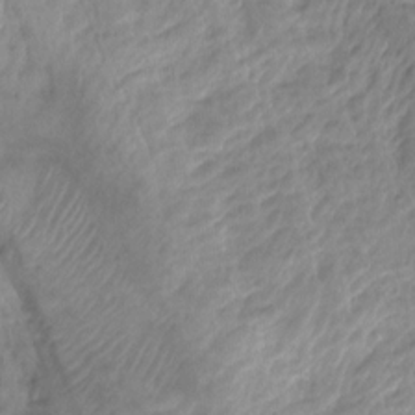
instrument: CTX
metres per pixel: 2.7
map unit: Hto
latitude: -8.2928
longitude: -44.9136
